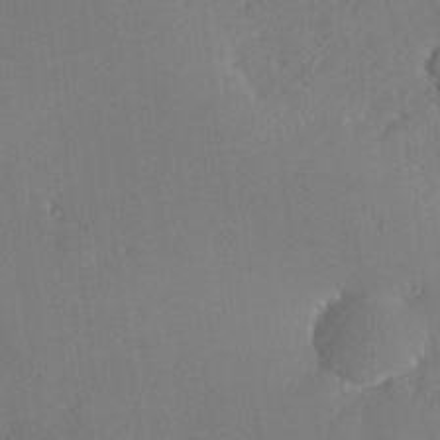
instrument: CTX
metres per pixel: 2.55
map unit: lHvf
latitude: 26.1011
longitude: 140.8408
